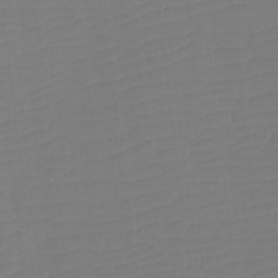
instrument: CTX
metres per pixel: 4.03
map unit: Htu
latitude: -12.6519
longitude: -70.6112
